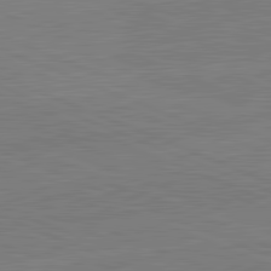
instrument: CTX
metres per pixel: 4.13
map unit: lApd
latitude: 82.1577
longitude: -156.5167
